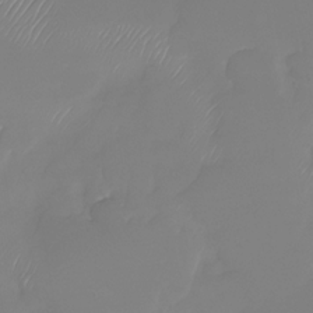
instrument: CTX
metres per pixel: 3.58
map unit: Nhu
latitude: -29.1431
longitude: -63.8206
